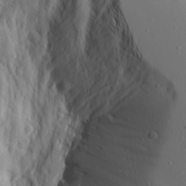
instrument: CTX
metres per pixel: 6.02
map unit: Aa
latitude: 17.3671
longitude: -124.9135
